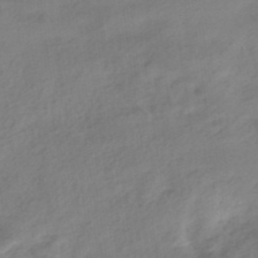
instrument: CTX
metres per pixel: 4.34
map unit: HNhu
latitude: -41.0486
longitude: 92.9353
